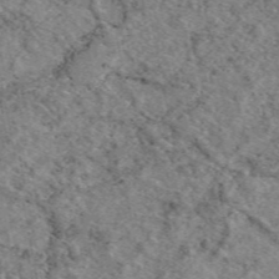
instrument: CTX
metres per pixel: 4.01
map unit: eAb
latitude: 49.2915
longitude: 114.0472
